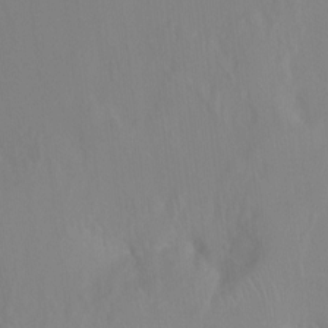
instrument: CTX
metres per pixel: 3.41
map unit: Ht
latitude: -7.0675
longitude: -20.2901
